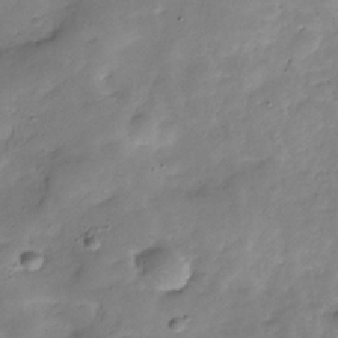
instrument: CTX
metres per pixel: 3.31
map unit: Hve
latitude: -30.4062
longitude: 90.5007
